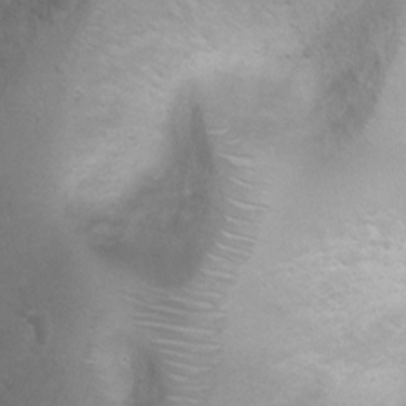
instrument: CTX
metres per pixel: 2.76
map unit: Ht
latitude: 2.7057
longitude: -24.8191
